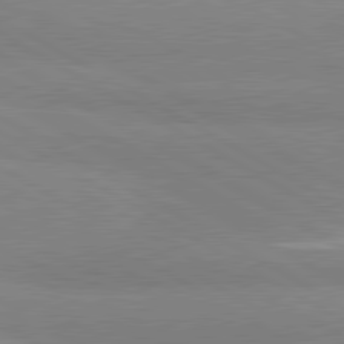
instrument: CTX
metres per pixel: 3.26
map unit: lApd
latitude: 81.0269
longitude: -178.4979
